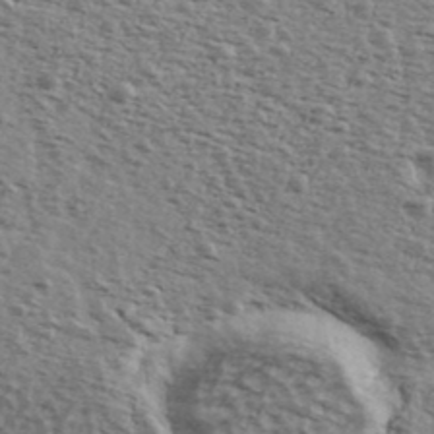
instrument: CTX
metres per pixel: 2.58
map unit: Ave
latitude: 39.1781
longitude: -109.6316
